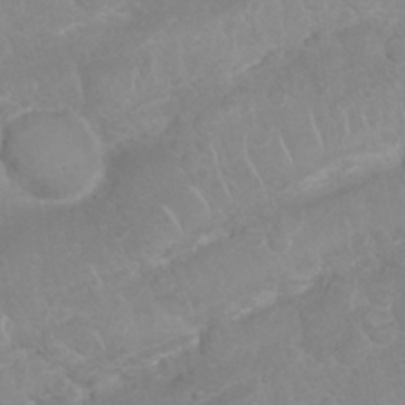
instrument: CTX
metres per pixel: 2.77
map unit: Nhu
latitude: 26.7246
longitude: -62.2712
